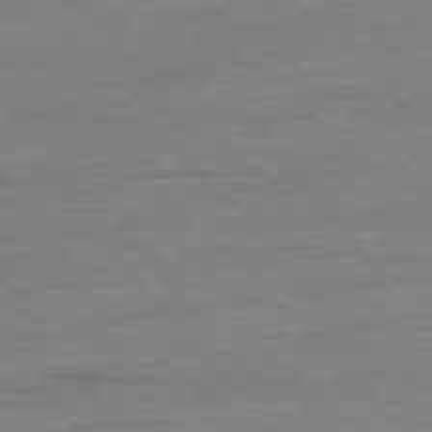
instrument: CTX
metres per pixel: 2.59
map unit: Ap
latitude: -76.8408
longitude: -89.1781
